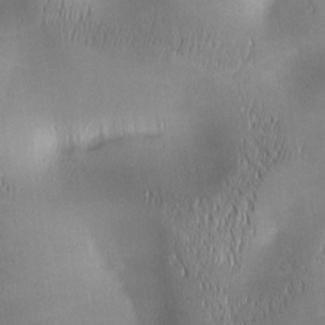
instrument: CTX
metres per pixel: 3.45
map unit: lAa
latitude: 1.3292
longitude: -116.9703
